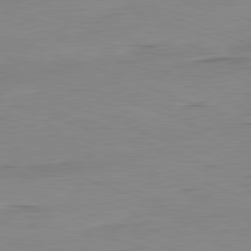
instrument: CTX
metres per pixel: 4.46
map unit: Hpe
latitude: -81.9745
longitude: 9.8044
